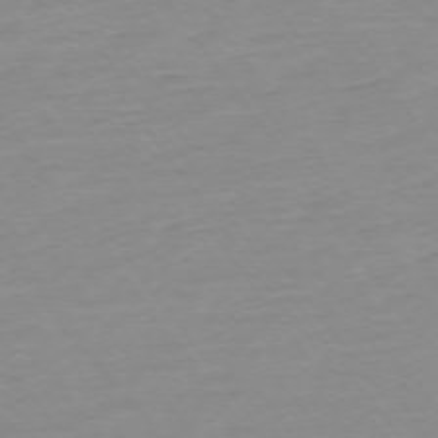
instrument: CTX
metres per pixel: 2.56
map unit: Ap
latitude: -74.7086
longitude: -83.4426
